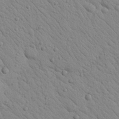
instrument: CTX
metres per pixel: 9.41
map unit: Nhu
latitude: 23.7261
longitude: -74.9514
